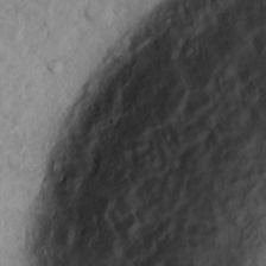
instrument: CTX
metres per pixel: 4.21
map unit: eHh
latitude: 12.8569
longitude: -62.0255
